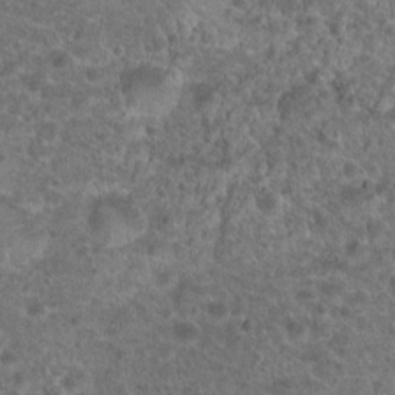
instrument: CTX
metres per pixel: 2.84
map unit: Hto
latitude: 19.0458
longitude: -40.6868
